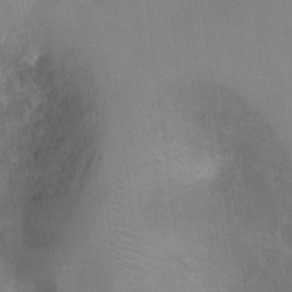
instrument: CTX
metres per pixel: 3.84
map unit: Ht
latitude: -6.1794
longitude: -21.7639
